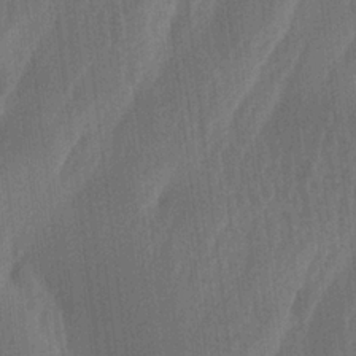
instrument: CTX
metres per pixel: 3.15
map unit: lAa
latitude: -7.1809
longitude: -129.1025
